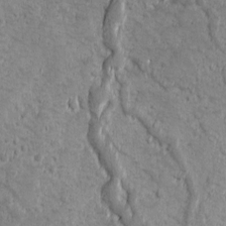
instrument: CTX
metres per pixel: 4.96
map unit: Ave
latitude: 10.6113
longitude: -104.2901
